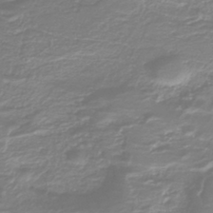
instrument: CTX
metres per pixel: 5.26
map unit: HNb
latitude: -40.8030
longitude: 51.2754
